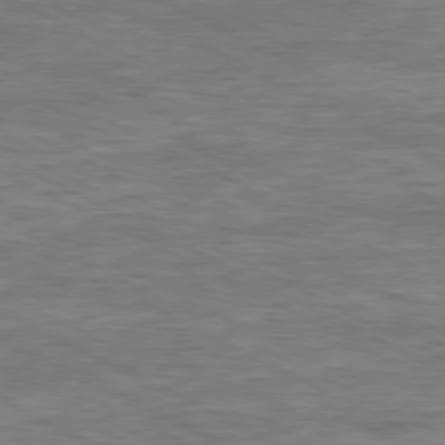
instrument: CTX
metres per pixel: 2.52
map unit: Ap
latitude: -81.1620
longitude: -76.3656
